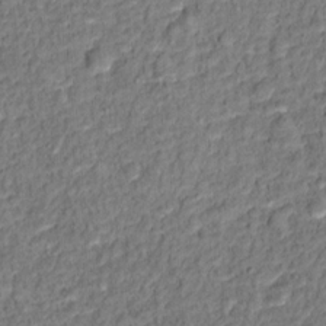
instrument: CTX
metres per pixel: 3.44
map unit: Hto
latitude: 12.4790
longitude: -38.1578
